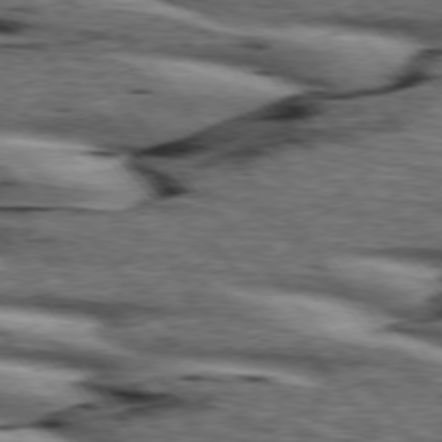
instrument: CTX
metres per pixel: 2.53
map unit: lApd
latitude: 75.9717
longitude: -82.3845
